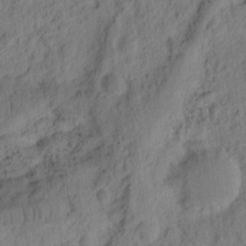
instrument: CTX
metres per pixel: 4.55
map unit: Ht
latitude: 9.8583
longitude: -74.8380
